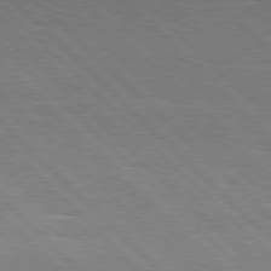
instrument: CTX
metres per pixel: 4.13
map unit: Hpe
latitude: 77.3292
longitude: -127.4049
